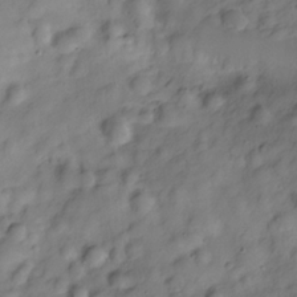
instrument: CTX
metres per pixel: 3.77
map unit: Hve
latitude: -29.0675
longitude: 93.3321
